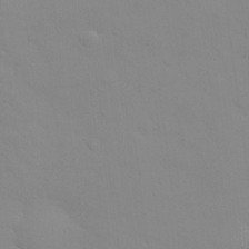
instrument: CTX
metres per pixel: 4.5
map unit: eHh
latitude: 24.7624
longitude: -65.5182
